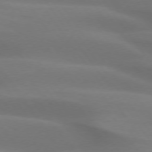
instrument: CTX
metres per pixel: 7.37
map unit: lApd
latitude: 74.4979
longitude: -48.8191
